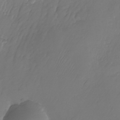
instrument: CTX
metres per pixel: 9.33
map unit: Nhu
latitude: -26.5573
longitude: -71.2159
